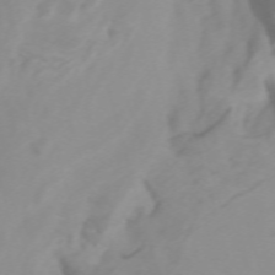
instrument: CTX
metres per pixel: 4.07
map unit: Htu
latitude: -4.9352
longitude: 137.2187
